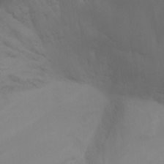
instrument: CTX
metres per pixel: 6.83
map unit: Nhu
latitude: -13.6155
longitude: -71.2726
